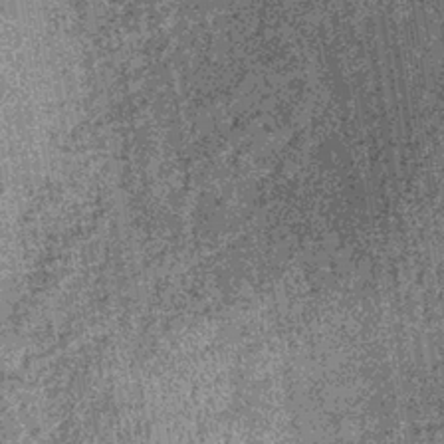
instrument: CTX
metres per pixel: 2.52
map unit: lHb
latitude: -36.7652
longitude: 67.8234
